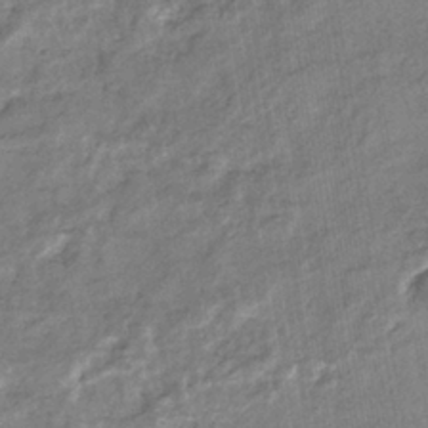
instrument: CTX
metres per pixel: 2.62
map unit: eHb
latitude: -35.6722
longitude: 76.6141
